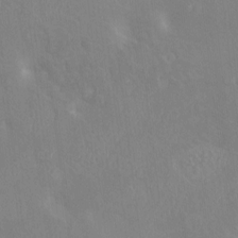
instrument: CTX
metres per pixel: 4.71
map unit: HNhu
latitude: 4.9325
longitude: 4.5007
